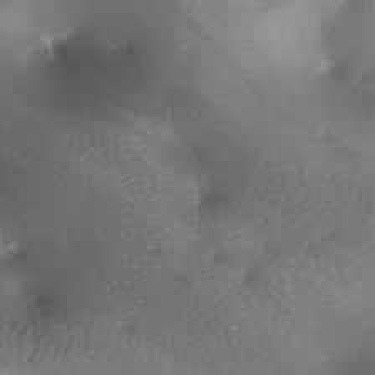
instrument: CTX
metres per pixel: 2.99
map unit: lAa
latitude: -8.0850
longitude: -127.8961
